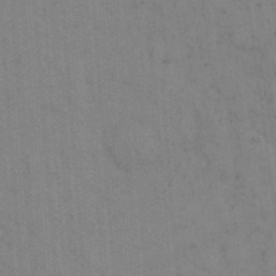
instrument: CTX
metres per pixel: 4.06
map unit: eHh
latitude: 18.3845
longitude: -63.7450
